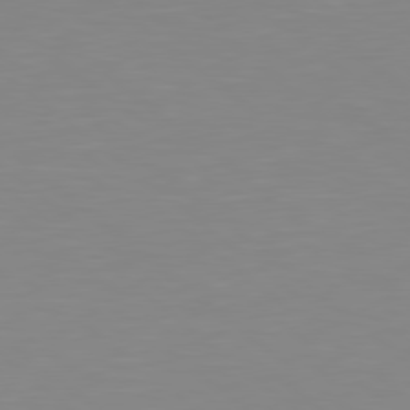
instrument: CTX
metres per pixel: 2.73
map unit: Hpe
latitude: 78.8758
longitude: -172.4789
